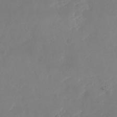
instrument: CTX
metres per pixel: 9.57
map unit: Nhu
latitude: -28.6141
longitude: -70.8758
